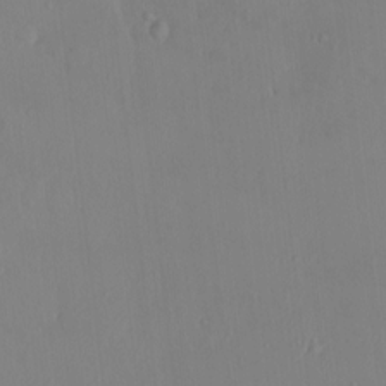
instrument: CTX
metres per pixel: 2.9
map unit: HNhu
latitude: 5.3104
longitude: 1.7667
